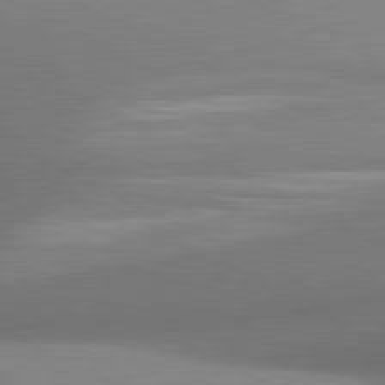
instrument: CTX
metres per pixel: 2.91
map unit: lApd
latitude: 81.1403
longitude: 134.8219
